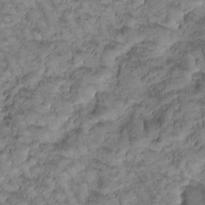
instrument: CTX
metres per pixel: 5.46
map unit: Htu
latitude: -1.3510
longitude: 173.2187
